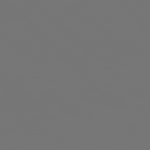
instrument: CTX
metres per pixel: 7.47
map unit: Hpe
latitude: 77.6316
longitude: -177.5938
